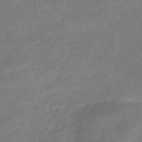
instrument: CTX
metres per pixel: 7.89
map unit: eHb
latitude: -42.0472
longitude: 83.5966
